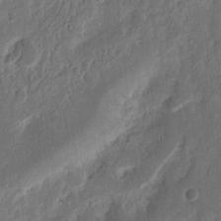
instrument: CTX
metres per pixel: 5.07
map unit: Nhu
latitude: 13.5182
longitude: -73.2915
